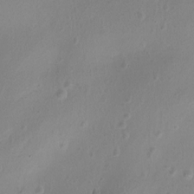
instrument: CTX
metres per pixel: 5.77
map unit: Nhu
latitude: -12.5385
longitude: -38.6868
